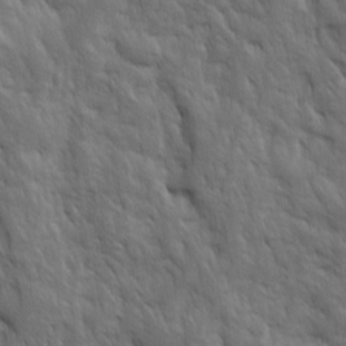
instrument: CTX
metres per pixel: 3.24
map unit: Ave
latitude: 15.9528
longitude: -132.2712
